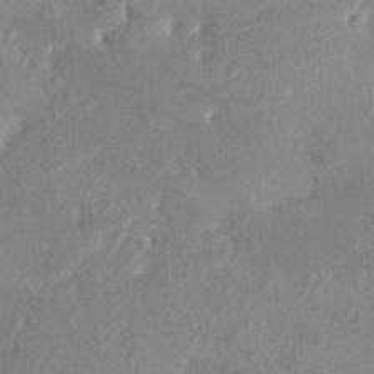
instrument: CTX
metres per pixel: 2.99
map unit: HNhu
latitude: 7.6316
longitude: -1.3292
